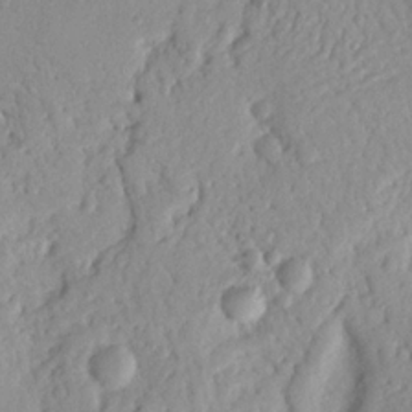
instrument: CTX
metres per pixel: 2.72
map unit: Nhu
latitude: 19.7638
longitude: -77.2915
